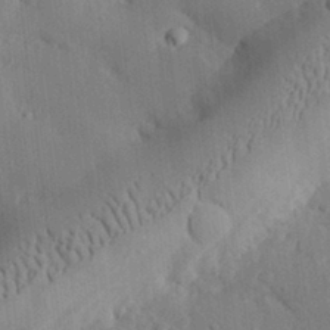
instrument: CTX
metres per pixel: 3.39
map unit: eHh
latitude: 29.4993
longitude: -80.6868
